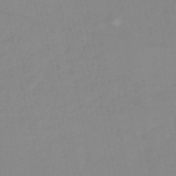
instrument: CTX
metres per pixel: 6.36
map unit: HNb
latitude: -52.5573
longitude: -39.5749
